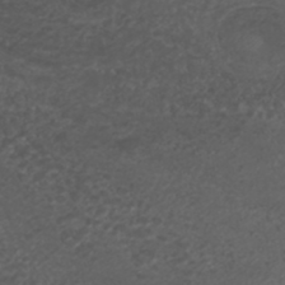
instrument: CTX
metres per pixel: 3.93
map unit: ANa
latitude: 35.9717
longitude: 14.3684
